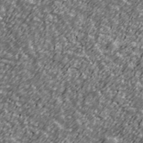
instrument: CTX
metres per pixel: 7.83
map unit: Ave
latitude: 41.4048
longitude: -113.5560
